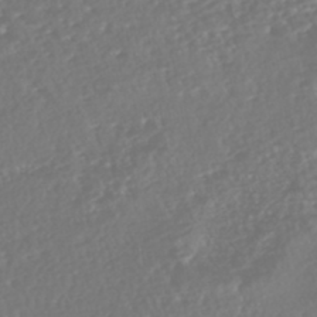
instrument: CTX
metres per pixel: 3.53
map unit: HNhu
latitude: -46.2550
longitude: 105.3698
